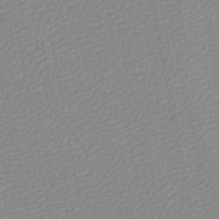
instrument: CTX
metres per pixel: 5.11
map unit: lHb
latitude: -46.5196
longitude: 73.5777
